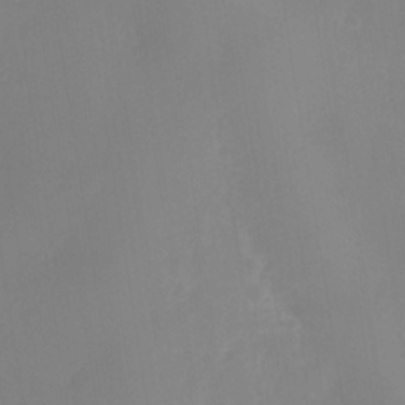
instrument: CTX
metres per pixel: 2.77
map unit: Nhe
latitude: -37.0675
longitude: -113.0836
